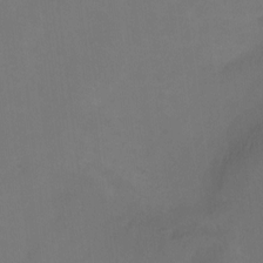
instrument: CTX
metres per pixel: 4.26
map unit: Hto
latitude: -12.1039
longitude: -40.0822
